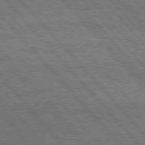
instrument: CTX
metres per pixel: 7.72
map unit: Hpe
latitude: 76.0255
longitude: -138.0822
